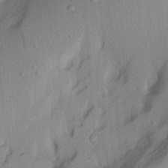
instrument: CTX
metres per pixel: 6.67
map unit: Aa
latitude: 21.4427
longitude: -144.1200
